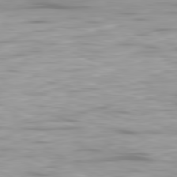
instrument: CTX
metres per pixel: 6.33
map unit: Ap
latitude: -81.6533
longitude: -60.9702
